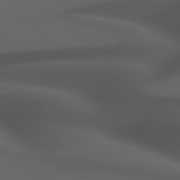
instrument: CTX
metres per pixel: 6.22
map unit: Hpe
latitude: 78.0444
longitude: -149.2537
